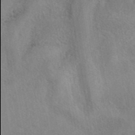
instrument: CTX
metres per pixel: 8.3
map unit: eAb
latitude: 41.8394
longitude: 110.0094
